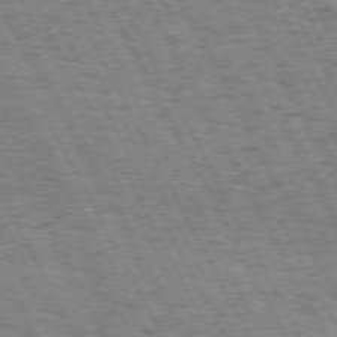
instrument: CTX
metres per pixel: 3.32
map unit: Hpe
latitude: 72.0255
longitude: -125.1025
